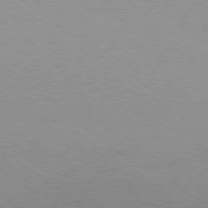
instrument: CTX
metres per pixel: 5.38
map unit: Hpe
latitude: -79.2187
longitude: 8.7274
